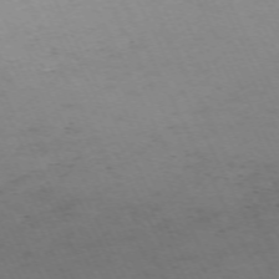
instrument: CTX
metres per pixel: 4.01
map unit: Hpe
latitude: -70.6708
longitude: 15.3132
